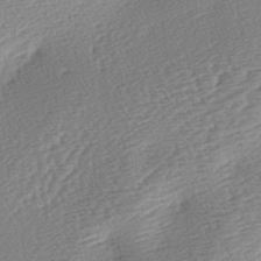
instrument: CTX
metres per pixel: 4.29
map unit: lAa
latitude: -2.7085
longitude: -127.3482
